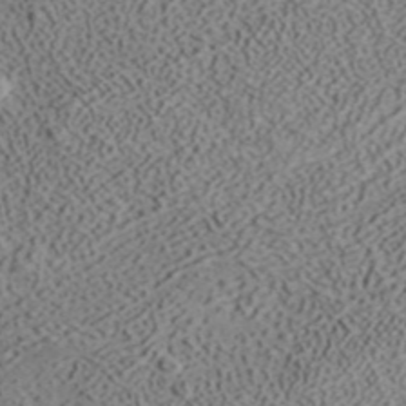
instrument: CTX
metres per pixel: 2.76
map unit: ANa
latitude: 39.2726
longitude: 19.2376
